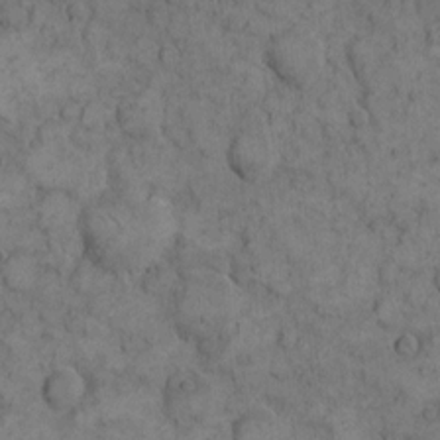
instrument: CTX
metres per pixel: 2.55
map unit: eHh
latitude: 11.7072
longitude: -63.3671
